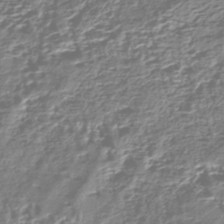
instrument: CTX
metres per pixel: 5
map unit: HNhu
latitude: -43.3887
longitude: 106.4251
